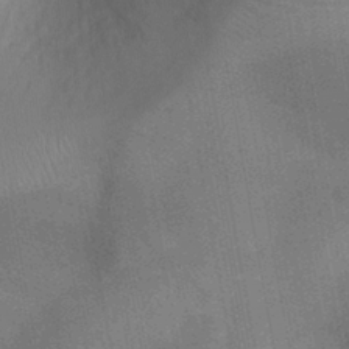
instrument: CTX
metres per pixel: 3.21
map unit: Ht
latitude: -11.2187
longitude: -22.7057
